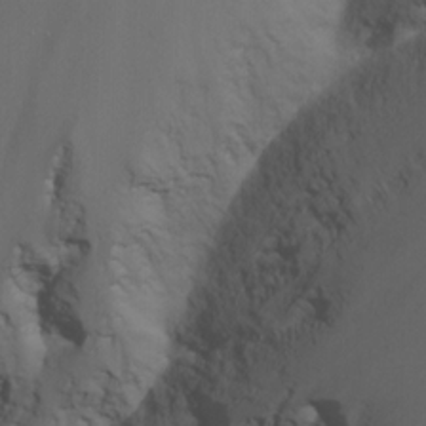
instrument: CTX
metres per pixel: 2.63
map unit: Nhu
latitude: -12.8030
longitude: -73.4238
